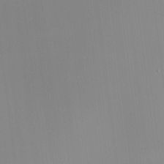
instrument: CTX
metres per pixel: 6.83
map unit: HNhu
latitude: 10.2145
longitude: 22.8408
